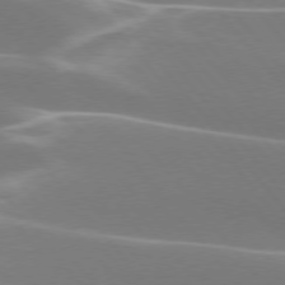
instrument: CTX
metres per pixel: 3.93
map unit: lApd
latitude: 75.4049
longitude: -63.3293
